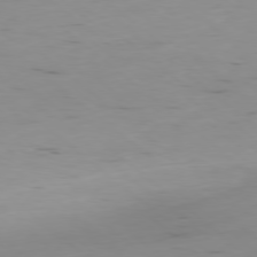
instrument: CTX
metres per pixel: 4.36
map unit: Hpe
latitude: -78.6329
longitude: 12.7463
